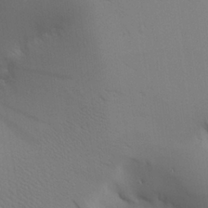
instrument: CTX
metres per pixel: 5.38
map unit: Aa
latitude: 25.6504
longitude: -129.8583
